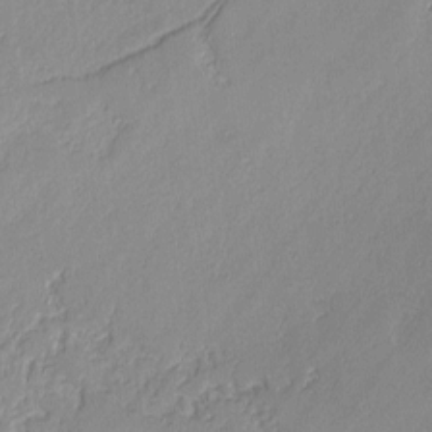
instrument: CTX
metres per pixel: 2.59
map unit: lAvf
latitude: -0.6897
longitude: -106.7813
